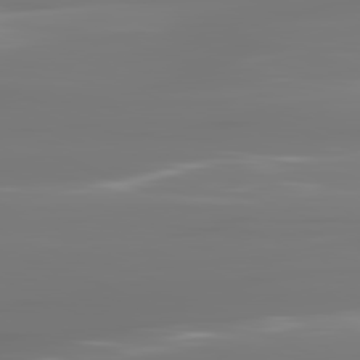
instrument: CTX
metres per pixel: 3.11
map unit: lApd
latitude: 81.6316
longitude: -144.1578
